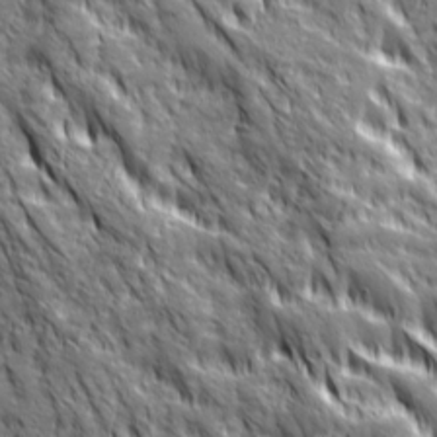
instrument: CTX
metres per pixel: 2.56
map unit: Ave
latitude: 19.9528
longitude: -134.7624
